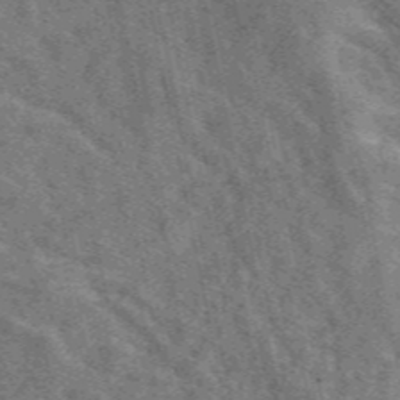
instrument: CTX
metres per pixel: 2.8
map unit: eAb
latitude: 48.0822
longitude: 119.6722
